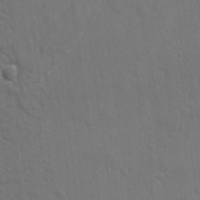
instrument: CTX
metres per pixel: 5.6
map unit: lAvf
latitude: -8.5574
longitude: -120.3657
